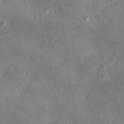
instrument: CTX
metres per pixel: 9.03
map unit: Ht
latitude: -2.9352
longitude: -19.5749
